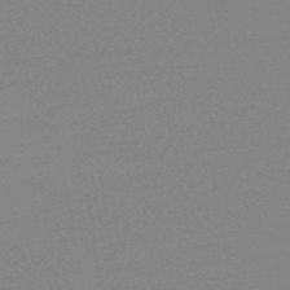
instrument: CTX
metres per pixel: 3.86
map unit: lHb
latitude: -46.2361
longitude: 69.2376
